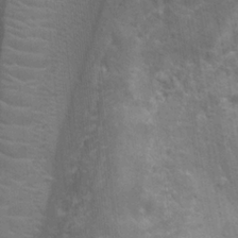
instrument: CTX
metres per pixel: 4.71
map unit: Ht
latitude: 0.4034
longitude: -32.4790
